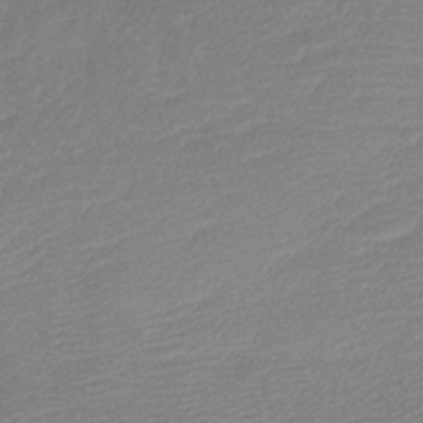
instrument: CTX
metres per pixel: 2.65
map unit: lHb
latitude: -40.4062
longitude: 77.4832
